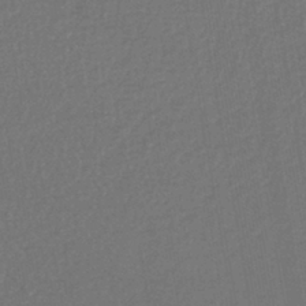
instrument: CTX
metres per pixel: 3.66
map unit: lHb
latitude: -42.4817
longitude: 73.6911
